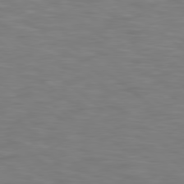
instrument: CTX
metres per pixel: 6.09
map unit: Hpe
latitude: 78.3279
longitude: 175.5588
